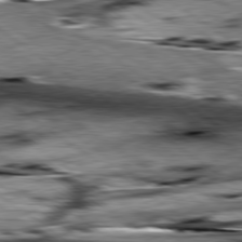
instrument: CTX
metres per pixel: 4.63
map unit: lApd
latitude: 79.5371
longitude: -49.0081
